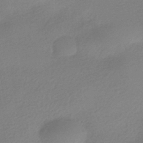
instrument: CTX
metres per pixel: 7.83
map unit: HNhu
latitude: -41.1431
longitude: 94.5573
